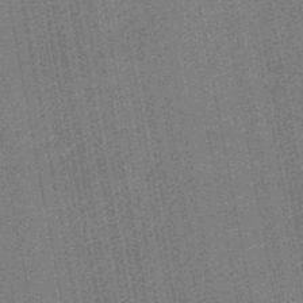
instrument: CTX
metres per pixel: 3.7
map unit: lHb
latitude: -46.3117
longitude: 68.3306
